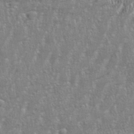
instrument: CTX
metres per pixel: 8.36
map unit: eHh
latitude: 34.5923
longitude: -132.2712
